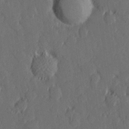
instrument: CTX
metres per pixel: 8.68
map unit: Hve
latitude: 26.1200
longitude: 145.0298
